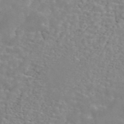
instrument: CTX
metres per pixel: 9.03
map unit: ANa
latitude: 45.3481
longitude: 28.7652
